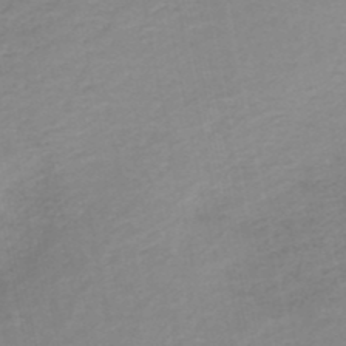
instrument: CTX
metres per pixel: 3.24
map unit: HNb
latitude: -50.5952
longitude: -51.0458
